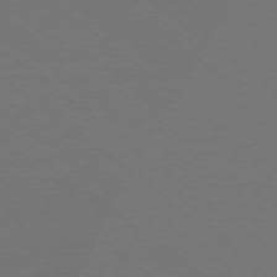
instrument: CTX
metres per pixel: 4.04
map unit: Ap
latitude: -77.7100
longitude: -98.9513
